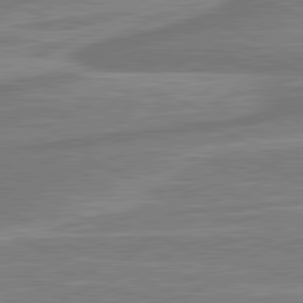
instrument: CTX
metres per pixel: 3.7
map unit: lApd
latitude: 81.5560
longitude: -174.2712
